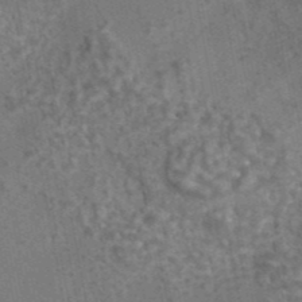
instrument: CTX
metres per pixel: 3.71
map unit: eAb
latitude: 43.3860
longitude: 106.5763
